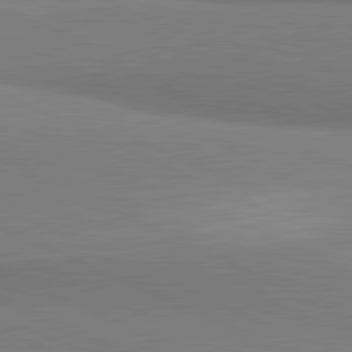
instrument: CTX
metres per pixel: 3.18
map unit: lApd
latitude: 81.5938
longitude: 161.9556
